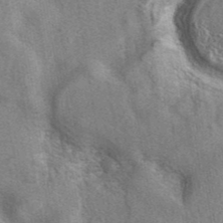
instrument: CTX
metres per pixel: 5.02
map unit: eAb
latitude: 41.0458
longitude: 107.7667
